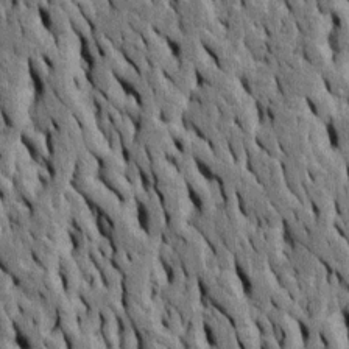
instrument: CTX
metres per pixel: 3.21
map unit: Htu
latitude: -4.5573
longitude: 156.8030
